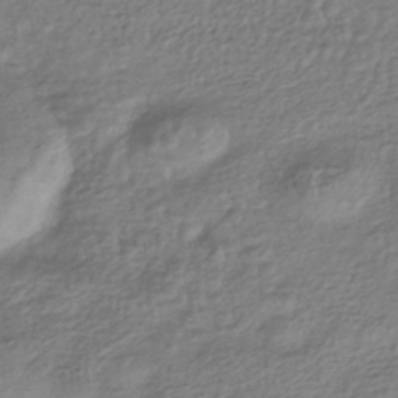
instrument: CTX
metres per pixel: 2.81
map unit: HNhu
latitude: -43.3131
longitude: 98.5385
